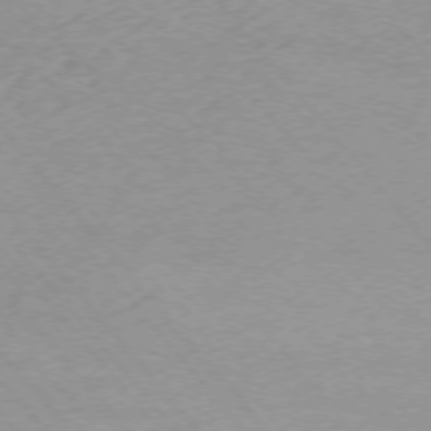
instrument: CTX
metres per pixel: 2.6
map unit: Ap
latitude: -75.5211
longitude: -81.0269
